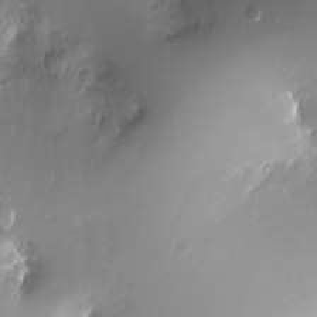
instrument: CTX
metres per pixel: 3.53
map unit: Ht
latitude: -17.5022
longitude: -45.1592
